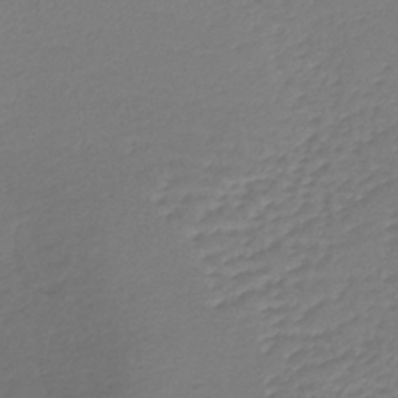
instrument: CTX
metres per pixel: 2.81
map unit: lHb
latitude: -38.2740
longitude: 70.0283
